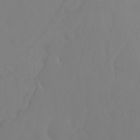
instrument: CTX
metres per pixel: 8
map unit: Ht
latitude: -4.9541
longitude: -61.5560
